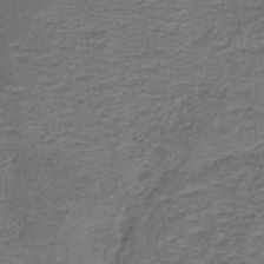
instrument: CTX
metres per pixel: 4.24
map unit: lHb
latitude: -40.5763
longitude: 55.1431
